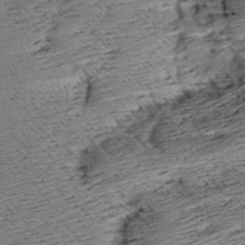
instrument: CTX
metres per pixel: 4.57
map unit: Aa
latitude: 8.4223
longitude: -140.6490
